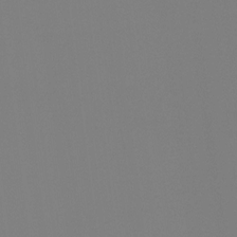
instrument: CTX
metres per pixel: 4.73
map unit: Hto
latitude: -8.1417
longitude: -48.6490
